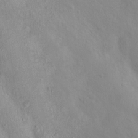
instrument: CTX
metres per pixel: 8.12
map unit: Nhu
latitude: 11.2537
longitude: -26.6113
